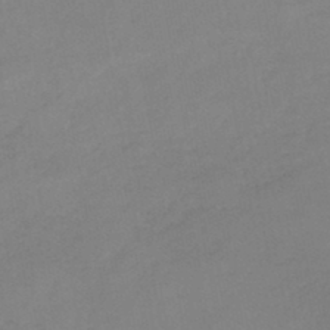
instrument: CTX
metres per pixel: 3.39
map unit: HNb
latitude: -45.3132
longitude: -35.8961
